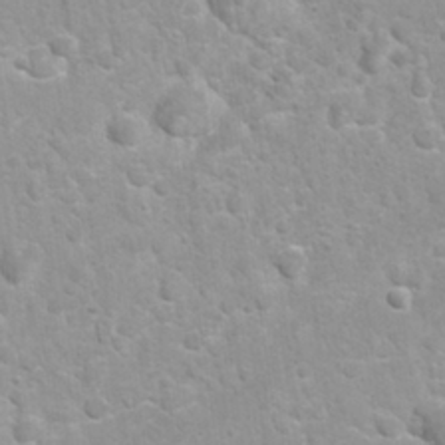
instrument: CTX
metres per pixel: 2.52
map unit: Nhu
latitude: 26.8569
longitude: -62.8758
